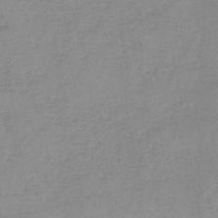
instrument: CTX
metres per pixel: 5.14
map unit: HNb
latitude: -46.2172
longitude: -38.9514
